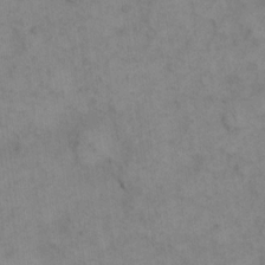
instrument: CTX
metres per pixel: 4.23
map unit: eHh
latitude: 15.0648
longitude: -66.7624
